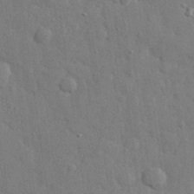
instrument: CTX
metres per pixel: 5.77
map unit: eHh
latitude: 28.5546
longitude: -74.9136
